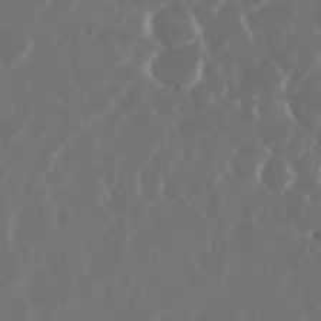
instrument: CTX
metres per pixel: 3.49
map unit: Nhu
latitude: 30.1011
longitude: -60.3467
